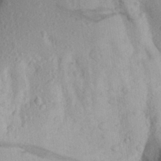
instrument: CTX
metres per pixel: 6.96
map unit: Aa
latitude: 26.8191
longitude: -146.1389
